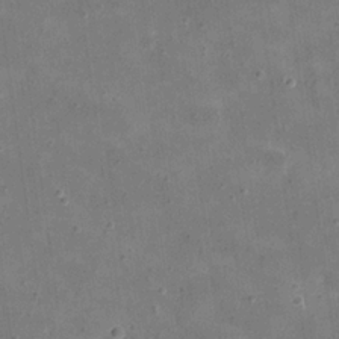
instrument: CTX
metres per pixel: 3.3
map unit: eHh
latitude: 21.1026
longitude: -66.4223
